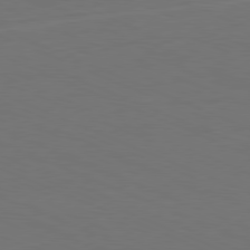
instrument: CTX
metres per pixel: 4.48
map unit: Hpe
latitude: -81.6533
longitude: 21.1242
